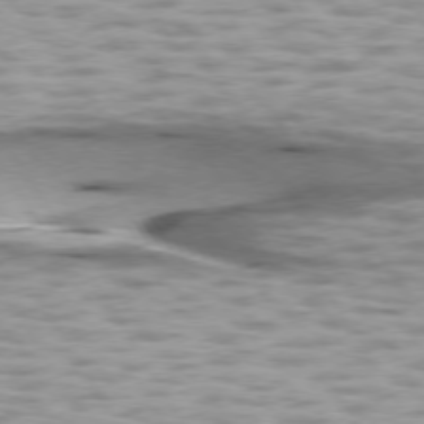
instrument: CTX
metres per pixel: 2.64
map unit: lApd
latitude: 75.2537
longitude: -50.3656
